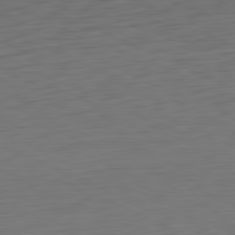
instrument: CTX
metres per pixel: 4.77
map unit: Ap
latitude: -81.3132
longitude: -60.0822
